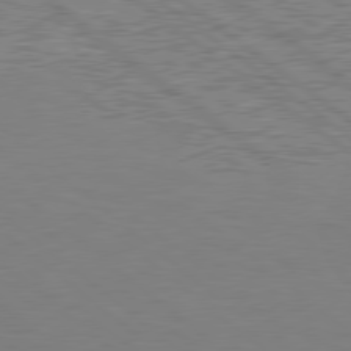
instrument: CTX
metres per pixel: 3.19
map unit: lApd
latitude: 78.9703
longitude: 175.8800
